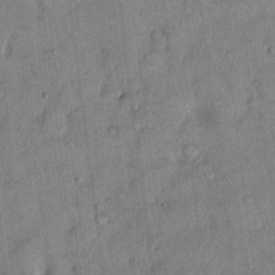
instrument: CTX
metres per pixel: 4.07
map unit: Hto
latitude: 12.5168
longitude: -58.8758
